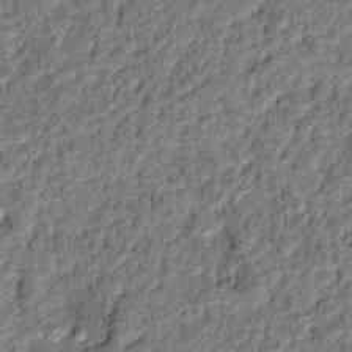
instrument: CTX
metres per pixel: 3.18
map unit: Ht
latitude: 11.4427
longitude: -37.6883
